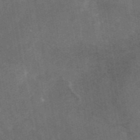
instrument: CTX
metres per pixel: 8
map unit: eAb
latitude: 45.4615
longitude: 123.9556
